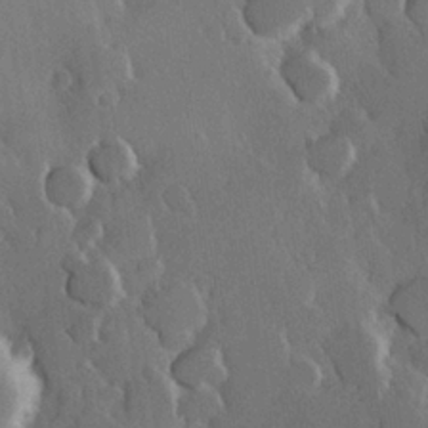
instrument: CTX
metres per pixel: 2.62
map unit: Hve
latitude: 23.0647
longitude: 147.3887
